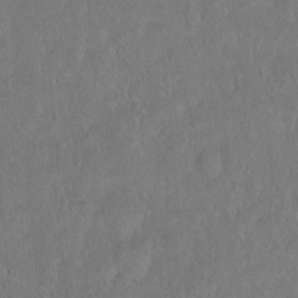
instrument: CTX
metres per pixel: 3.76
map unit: Hto
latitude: -6.8786
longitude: -37.7261
